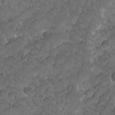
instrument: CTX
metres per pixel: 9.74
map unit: Ave
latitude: 10.2145
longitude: -105.2726
